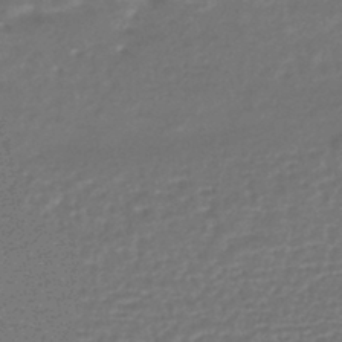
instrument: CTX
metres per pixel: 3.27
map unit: HNhu
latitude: -46.0661
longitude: 99.8044
